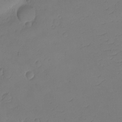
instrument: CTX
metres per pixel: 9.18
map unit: eHh
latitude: -2.4251
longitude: -74.5546
